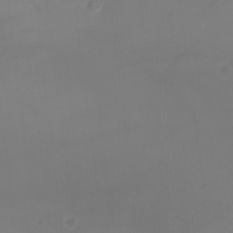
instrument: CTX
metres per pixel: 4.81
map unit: Nhu
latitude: -7.8611
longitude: -73.1215
